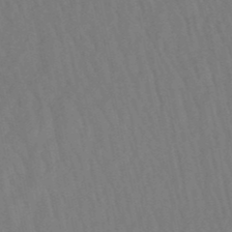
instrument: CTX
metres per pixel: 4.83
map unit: lHb
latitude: -49.6911
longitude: 72.2739
